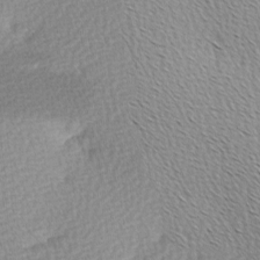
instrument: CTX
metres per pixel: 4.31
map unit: Hve
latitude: 2.6112
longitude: -122.1956
